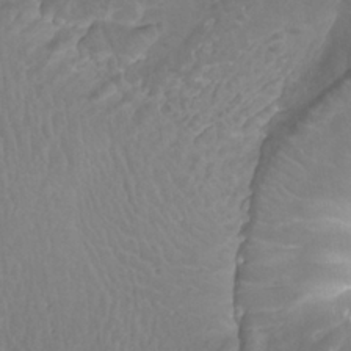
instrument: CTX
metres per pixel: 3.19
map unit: Ht
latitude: -4.1039
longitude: -18.3845
